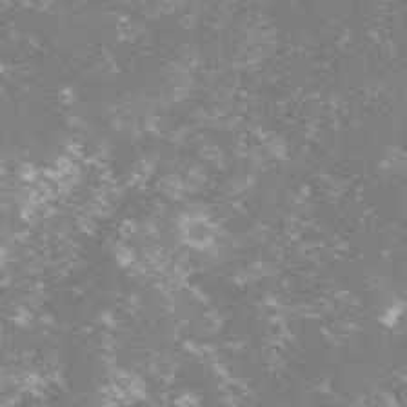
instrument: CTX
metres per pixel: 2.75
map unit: lHvf
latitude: -14.9353
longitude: -100.0255
